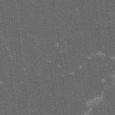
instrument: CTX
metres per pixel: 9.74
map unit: lHvf
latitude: -14.1606
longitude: -103.1592
